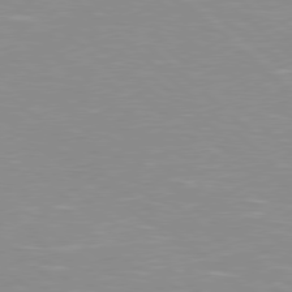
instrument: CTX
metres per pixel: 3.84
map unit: Hpe
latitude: 78.0633
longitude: -140.4790
